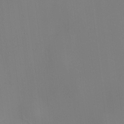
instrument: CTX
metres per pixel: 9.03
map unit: HNhu
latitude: 10.5168
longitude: 22.7086
